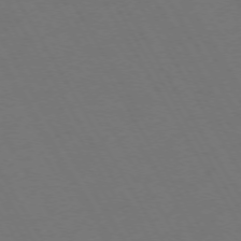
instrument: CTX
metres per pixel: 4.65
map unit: Hpe
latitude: -74.4251
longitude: 8.5574
